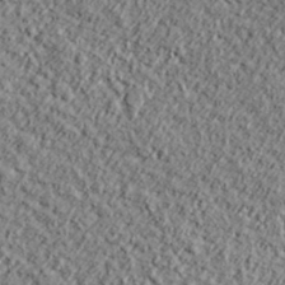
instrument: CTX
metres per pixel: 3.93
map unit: lHvf
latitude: 38.0822
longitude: -91.6883
